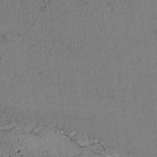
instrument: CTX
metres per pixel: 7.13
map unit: Htu
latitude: -3.0486
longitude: 167.6155
